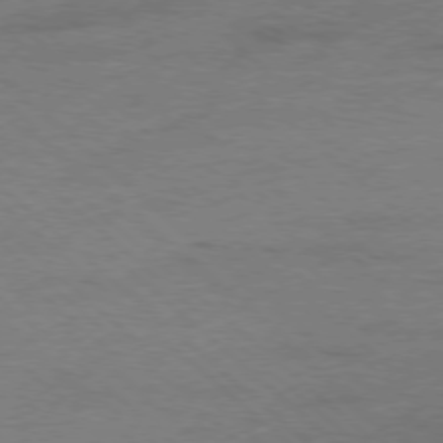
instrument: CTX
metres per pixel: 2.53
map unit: Ap
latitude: -78.3306
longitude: -88.2901
